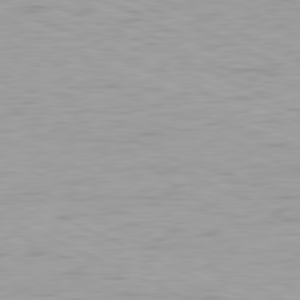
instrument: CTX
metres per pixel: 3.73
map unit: Ap
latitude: -81.4644
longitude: -62.1956
